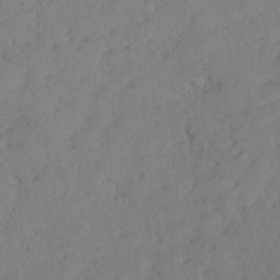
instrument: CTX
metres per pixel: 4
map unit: HNhu
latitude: -36.4818
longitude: 32.9731
